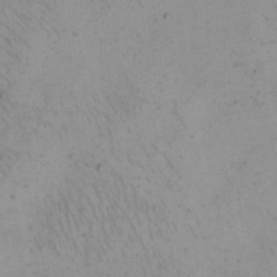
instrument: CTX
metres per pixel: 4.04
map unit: eHh
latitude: 15.1404
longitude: -67.5182
